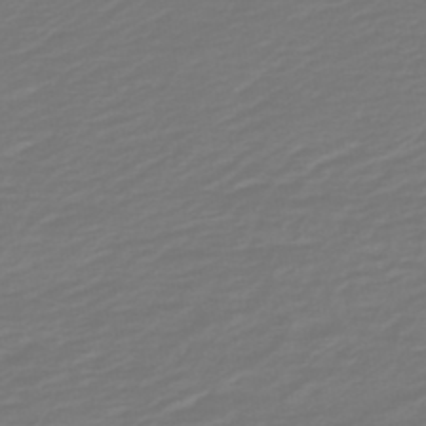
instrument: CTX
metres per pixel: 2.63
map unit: HNb
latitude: -47.1620
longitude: 54.3873
